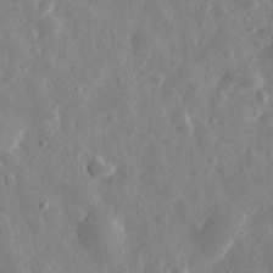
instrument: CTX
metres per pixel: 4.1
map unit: eHh
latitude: 32.4412
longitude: -78.6680
